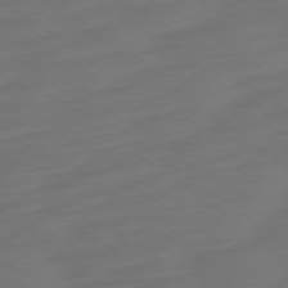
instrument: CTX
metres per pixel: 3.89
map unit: Ap
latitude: -78.8030
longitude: -67.5749
